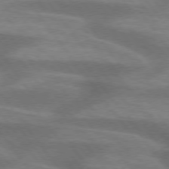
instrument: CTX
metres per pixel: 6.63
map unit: lApd
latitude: 75.1214
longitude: -57.2914
